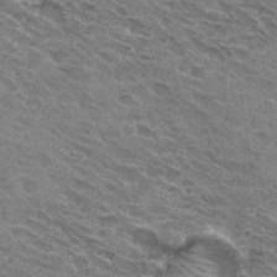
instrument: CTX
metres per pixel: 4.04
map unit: Hto
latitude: 31.5371
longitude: -45.1970
